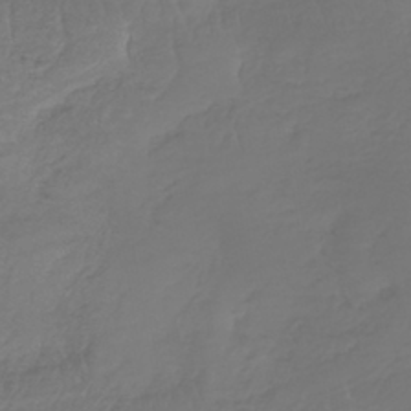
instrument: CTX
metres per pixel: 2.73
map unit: lHb
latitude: -41.6911
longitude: 65.9556
